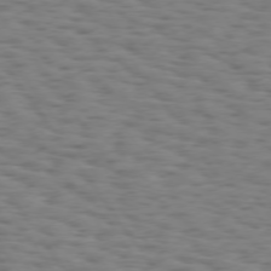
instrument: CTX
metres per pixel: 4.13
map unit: Hpe
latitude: 74.1200
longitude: -132.8002
